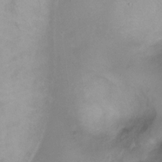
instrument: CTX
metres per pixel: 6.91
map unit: Ht
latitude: -0.6708
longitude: -36.0444
